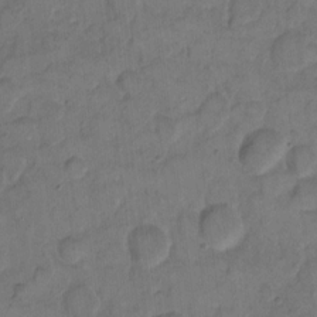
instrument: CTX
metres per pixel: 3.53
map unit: eHh
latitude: 12.5546
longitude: -65.8583
